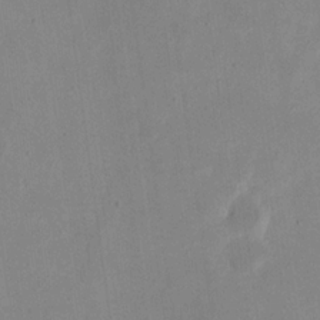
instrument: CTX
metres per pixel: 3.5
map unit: eHh
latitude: 20.8569
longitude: -70.4412
